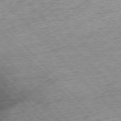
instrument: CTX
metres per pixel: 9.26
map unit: Hpe
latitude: -76.9542
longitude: -15.8773
